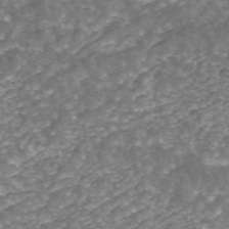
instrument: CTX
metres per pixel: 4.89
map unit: ANa
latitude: 43.6127
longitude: 25.0297
